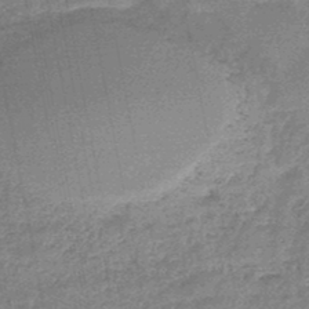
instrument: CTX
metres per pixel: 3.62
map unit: HNb
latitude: -48.1606
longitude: -39.2726
